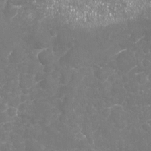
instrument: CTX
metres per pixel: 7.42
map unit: Nhu
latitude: -17.8801
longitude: -57.6504
